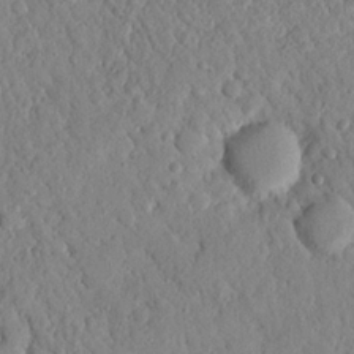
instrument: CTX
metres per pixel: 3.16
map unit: Nhu
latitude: 21.5182
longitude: -77.5371
